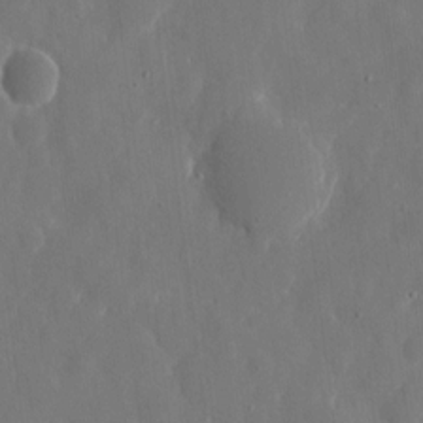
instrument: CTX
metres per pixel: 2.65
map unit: eHh
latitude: 10.1200
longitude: -71.1592
